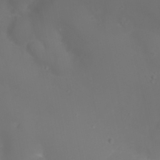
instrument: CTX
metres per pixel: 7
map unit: Nhu
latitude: 22.2711
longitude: -65.0080
